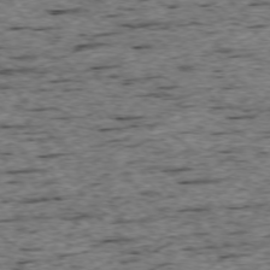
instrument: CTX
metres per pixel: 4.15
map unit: Ap
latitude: -74.7464
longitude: -87.7638
